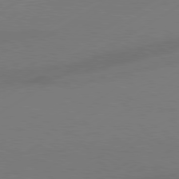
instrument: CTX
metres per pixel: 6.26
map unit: Hpe
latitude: 78.4790
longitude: -127.2915
